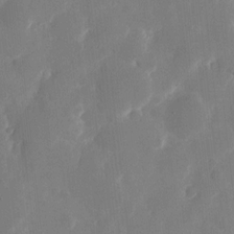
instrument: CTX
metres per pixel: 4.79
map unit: eHh
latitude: 11.3293
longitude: -67.7827
